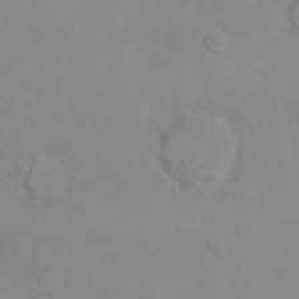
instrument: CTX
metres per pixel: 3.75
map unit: Hto
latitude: 7.8205
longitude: -35.9339
